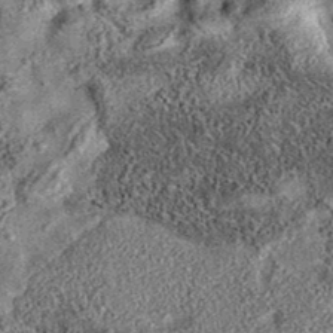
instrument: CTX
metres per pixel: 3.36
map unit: eAb
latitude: 36.6490
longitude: 108.1039
